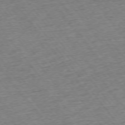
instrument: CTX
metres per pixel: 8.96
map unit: Ap
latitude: -75.2376
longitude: -88.3846
